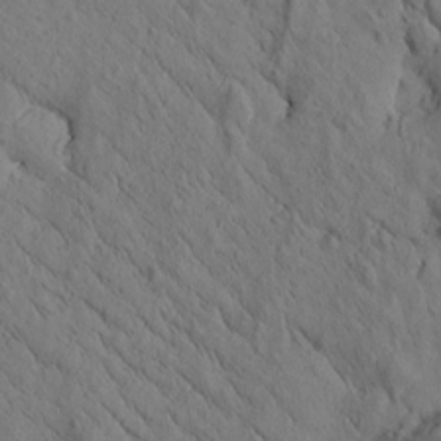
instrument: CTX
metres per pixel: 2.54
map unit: Htu
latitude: -0.3873
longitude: 175.2564
